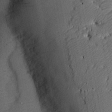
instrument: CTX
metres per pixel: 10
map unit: Nhu
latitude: 24.2144
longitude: -73.0270
